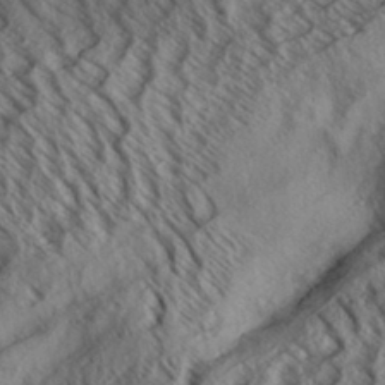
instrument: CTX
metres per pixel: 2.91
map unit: Aa
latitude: 33.1970
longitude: -139.2348
